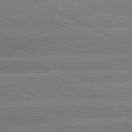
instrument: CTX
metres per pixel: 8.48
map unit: lApd
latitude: 80.3656
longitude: -136.8380
